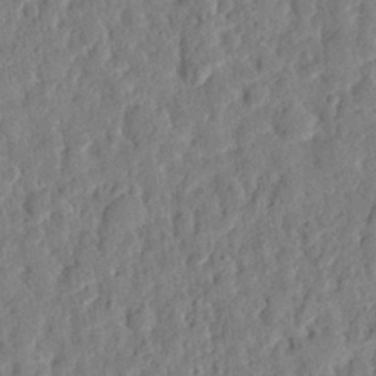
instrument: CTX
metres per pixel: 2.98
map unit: eHh
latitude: 27.3293
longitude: -77.1781
